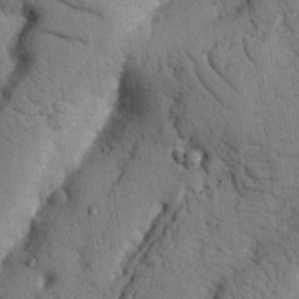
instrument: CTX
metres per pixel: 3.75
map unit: Nhu
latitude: 20.6680
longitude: -76.2711
